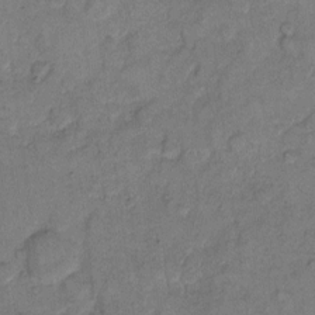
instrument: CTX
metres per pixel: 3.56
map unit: eHh
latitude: 9.8961
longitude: -64.1200
